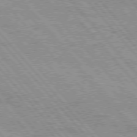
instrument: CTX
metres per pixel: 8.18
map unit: Hpe
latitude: 75.7828
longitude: -150.7435
